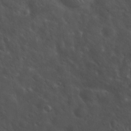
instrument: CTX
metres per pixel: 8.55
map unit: Hto
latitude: 19.4237
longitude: -54.4412
